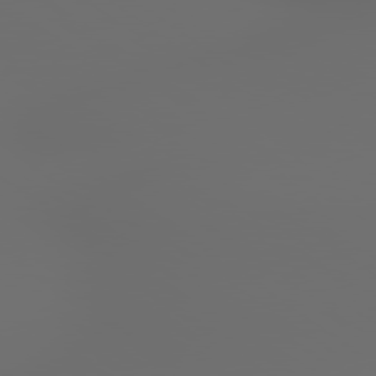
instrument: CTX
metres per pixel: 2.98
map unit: lApd
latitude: 79.3104
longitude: 176.2739
